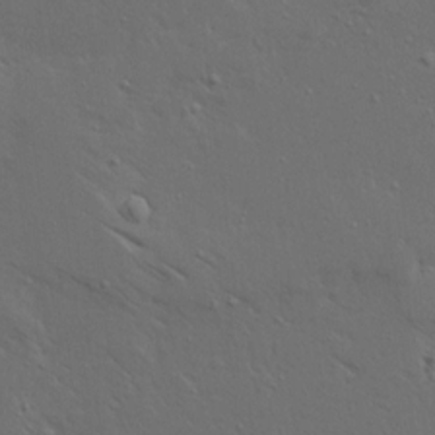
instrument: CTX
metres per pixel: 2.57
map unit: Ave
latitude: 15.5560
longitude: -139.2915
